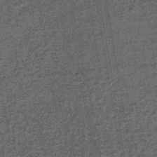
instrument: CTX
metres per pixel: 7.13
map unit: lHb
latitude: -39.5210
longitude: 66.1417
